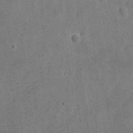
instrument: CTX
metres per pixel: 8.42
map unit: Nve
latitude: -25.4076
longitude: 105.4454
